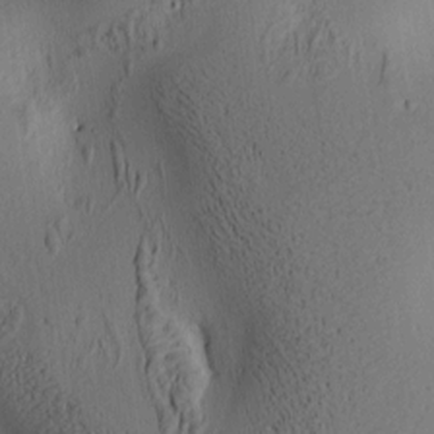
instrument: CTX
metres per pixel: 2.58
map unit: lAa
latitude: 6.4601
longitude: -114.5545
